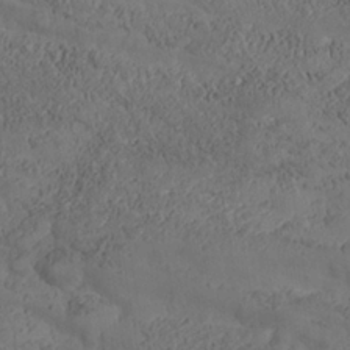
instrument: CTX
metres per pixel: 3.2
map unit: Nhe
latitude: -36.8974
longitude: 138.5574
